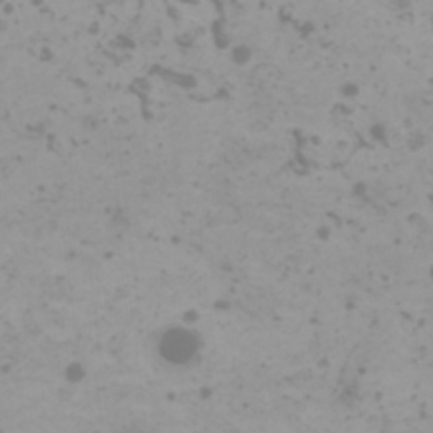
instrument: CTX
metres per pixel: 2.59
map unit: HNhu
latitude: 0.7057
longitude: 2.4818
